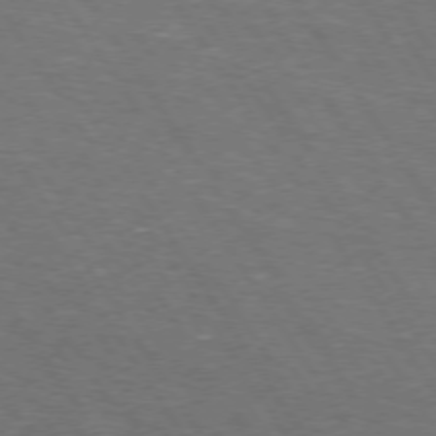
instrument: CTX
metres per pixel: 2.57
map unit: Hpe
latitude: 72.9892
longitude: -124.9702
